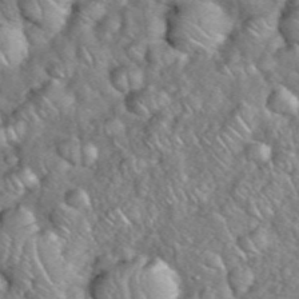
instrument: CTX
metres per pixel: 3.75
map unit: eHh
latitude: 38.8002
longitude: -59.2159
